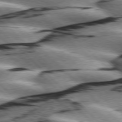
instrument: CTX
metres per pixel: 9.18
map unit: lApd
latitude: 76.3467
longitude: -79.3671
